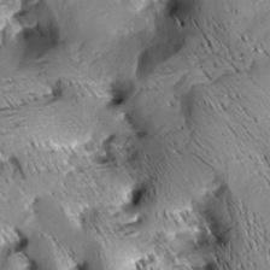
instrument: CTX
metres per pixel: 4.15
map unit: Aa
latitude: 9.0081
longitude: -142.6491
